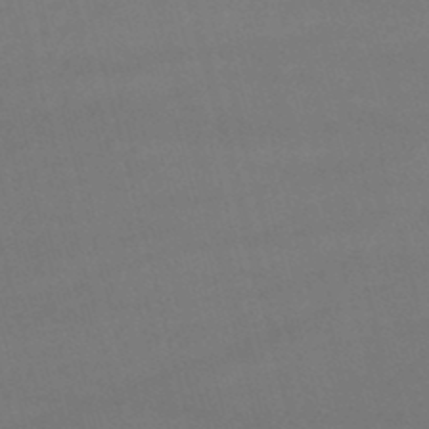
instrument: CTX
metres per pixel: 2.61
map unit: lHb
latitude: -47.8800
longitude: 63.2942
